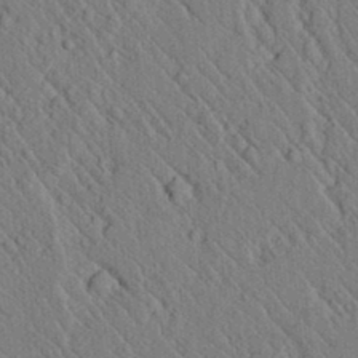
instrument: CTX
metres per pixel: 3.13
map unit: lAvf
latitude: 6.9892
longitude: 160.1606
